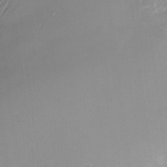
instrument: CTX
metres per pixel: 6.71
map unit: Nhu
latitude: -23.2565
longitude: -71.2915
